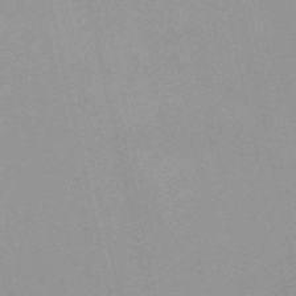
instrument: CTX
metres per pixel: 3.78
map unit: HNb
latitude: -52.2361
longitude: -50.9513
